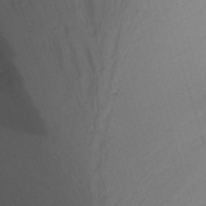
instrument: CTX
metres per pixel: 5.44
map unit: Nhu
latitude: -6.7841
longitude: -66.7057
